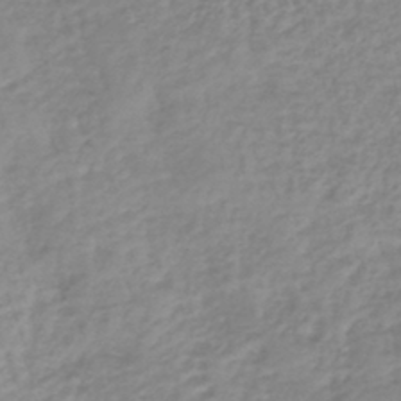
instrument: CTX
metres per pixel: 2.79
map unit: lHb
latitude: -40.1228
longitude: 72.0094
